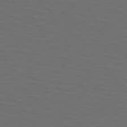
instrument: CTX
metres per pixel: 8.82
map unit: Hpe
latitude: 75.2348
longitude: -125.1781
